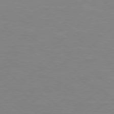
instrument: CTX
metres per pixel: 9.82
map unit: Hpe
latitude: 78.2145
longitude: -141.6504
